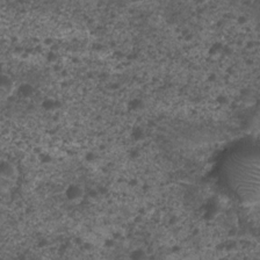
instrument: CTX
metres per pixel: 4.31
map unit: Nhu
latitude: 2.6112
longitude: -15.6316
